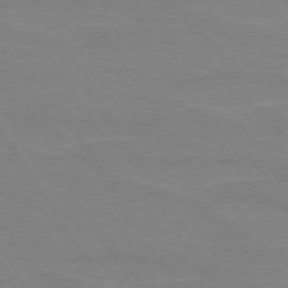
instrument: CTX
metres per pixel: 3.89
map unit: lApd
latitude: 73.0648
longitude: -56.6112
